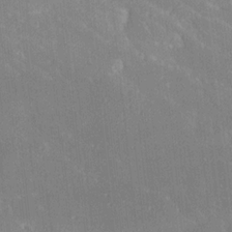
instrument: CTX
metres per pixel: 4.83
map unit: Ave
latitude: 18.6868
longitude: -137.3482
